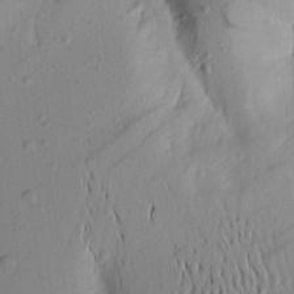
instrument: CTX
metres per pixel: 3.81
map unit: Aa
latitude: 21.4805
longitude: -146.3657
